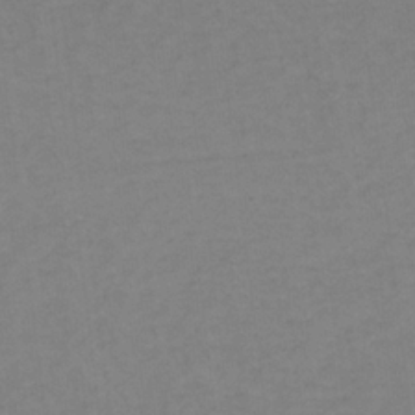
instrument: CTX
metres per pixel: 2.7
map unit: lHb
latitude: -33.0298
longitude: 64.3307
